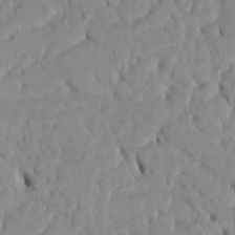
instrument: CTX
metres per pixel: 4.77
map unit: Htu
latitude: 3.4426
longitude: 152.3873
